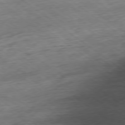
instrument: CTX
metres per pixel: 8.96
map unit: Ap
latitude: -78.9730
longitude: -48.2145
